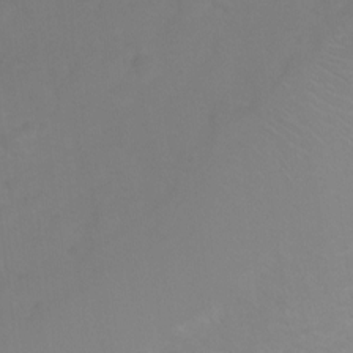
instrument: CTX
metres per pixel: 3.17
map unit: Ht
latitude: 1.9150
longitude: -35.4048
